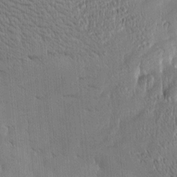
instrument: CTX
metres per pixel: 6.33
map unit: Htu
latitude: -5.0108
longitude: 174.6518
